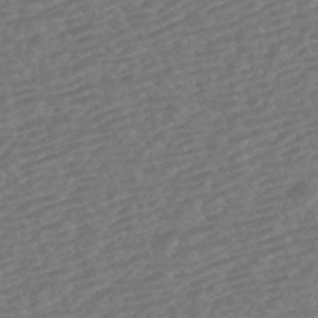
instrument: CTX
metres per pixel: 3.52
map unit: HNhu
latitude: -42.8219
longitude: 105.1809
